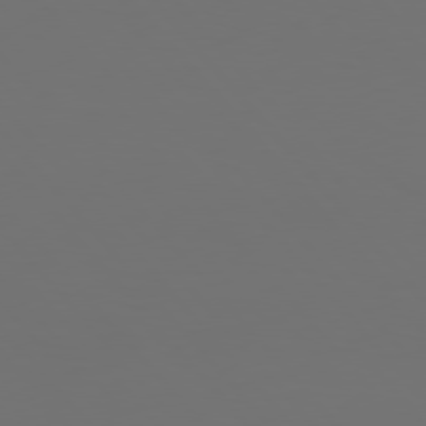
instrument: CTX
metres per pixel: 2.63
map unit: Hpe
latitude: 77.1592
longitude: -165.9528
